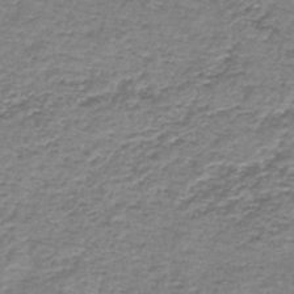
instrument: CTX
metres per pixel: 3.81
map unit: lHb
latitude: -44.1039
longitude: 57.2187
